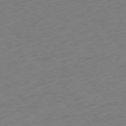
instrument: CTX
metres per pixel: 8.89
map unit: Ap
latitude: -76.2928
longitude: -72.0255
